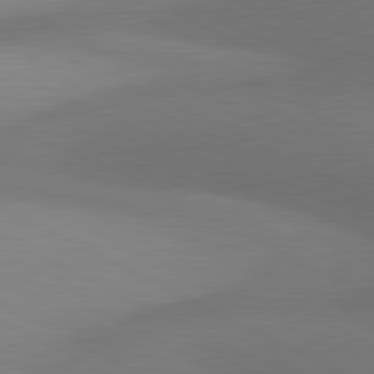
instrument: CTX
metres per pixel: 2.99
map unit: lApd
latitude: 81.1970
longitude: 138.7652
